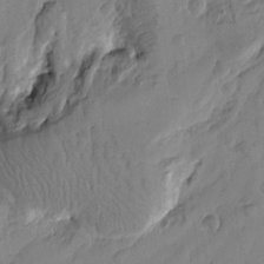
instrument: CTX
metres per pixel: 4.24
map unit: Htu
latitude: -1.7289
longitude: -176.6112
